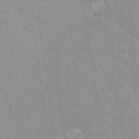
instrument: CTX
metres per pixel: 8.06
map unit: Hto
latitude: 16.9703
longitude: -57.9717
